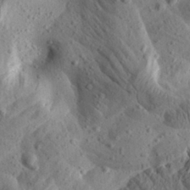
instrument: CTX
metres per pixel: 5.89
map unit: Aa
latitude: 24.7246
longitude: -144.1767
